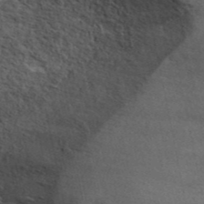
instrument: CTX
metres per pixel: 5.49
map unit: ANa
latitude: 43.3860
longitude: 45.9556
